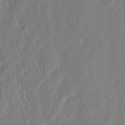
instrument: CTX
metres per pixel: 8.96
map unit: eHh
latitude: 4.9325
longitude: -77.2159
